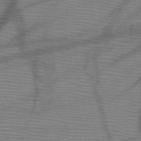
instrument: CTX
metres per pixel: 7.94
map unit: HNb
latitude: -46.9541
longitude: -40.6112
